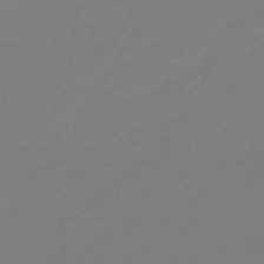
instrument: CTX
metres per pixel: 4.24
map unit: eHb
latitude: -46.5384
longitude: 86.2362
